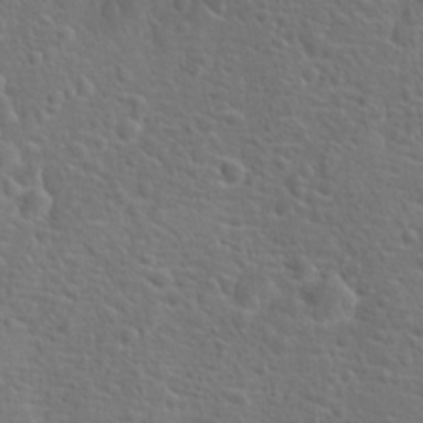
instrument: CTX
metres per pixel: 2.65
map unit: Hto
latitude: 18.4979
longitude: -42.4223
